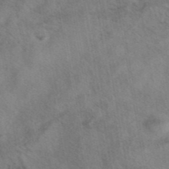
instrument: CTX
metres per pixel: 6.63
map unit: eAb
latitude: 42.7813
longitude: 107.5022
